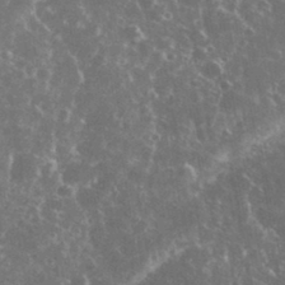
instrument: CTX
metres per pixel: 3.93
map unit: eHh
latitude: 34.6301
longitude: -60.5545
